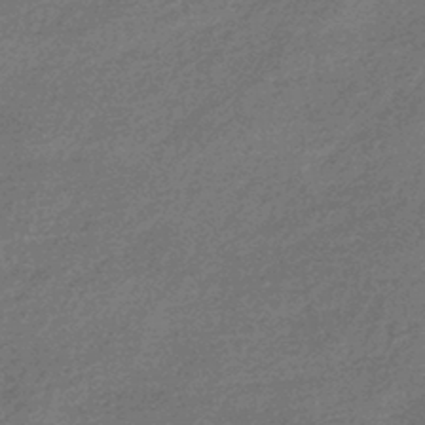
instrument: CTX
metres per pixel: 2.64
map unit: HNhu
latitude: -42.5573
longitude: 92.8975
